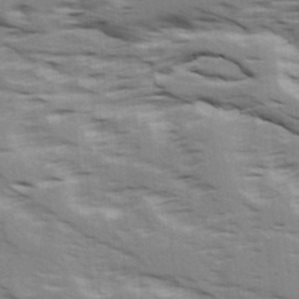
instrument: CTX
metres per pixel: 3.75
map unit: Ave
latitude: 16.1011
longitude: -129.6694
